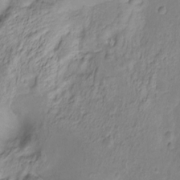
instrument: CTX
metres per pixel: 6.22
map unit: Hto
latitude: -11.9367
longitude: -39.7638
